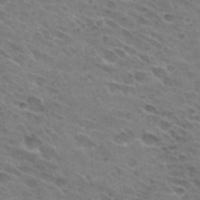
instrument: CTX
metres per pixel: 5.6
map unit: Hto
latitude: 31.2726
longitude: -45.4048
